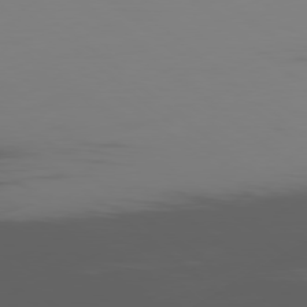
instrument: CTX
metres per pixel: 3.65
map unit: Ap
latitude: -80.0661
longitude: -53.9528
